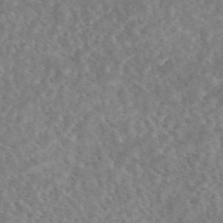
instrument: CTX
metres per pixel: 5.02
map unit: eAb
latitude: 44.8380
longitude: 115.8044
